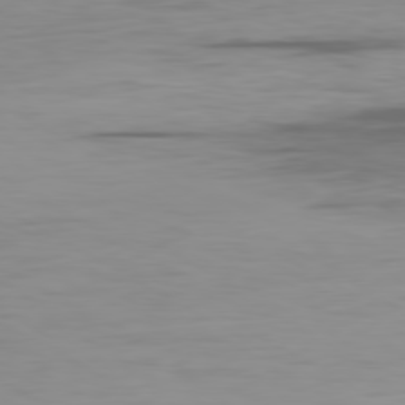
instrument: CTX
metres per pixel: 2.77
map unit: Ap
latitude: -79.7477
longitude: -77.2537
